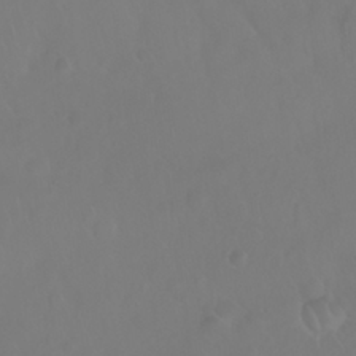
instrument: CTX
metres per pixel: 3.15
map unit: Nhu
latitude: 28.0822
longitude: -65.2537
